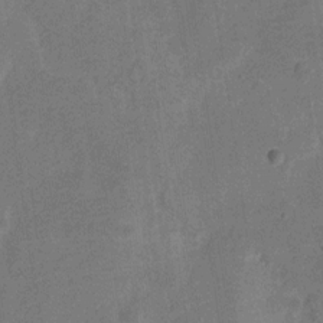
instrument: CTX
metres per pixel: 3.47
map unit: Nve
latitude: -25.0108
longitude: 106.7463
